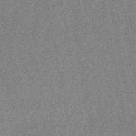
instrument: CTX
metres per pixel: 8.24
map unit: lHb
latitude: -48.4062
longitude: 78.9352
